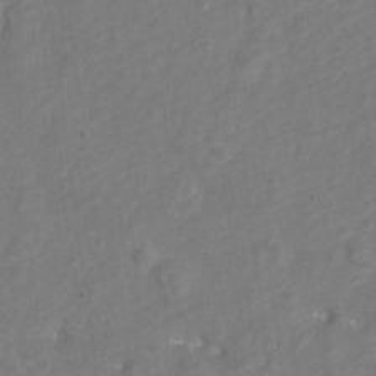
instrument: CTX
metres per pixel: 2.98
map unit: Hto
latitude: 5.1970
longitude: -32.8569
